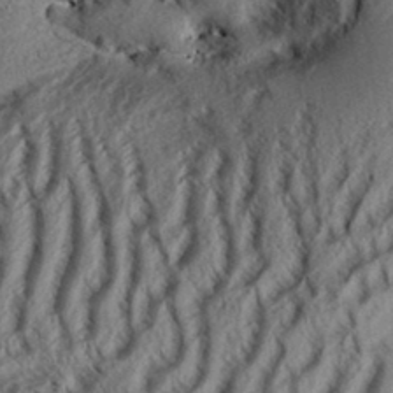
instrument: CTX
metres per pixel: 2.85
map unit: Aa
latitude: 33.6316
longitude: -137.1970
